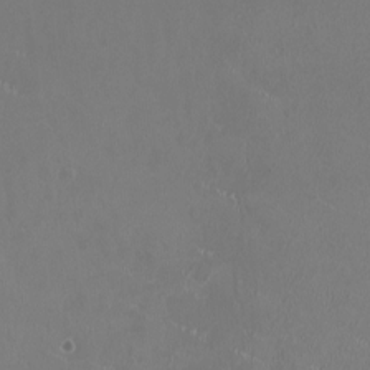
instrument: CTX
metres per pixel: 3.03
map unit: HNhu
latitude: -2.1794
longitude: -0.9513
